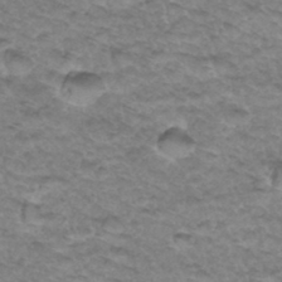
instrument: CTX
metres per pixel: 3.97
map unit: Hto
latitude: 34.6868
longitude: -47.7828
